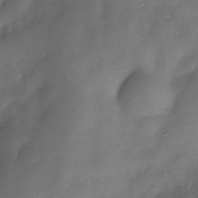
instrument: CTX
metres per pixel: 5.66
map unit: Nhe
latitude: -33.8989
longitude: -143.8961
